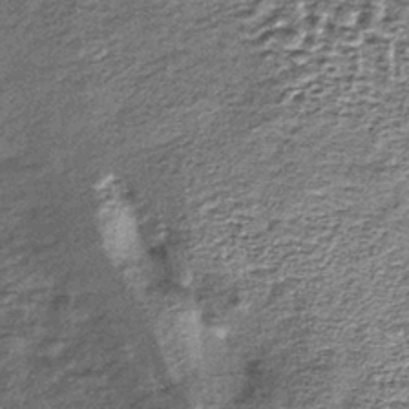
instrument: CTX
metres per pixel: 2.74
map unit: lHb
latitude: -37.3131
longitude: 65.2565
